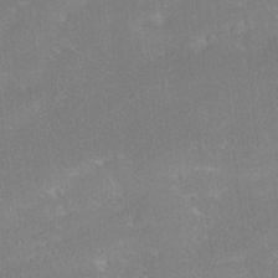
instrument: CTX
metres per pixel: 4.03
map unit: Ave
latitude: 18.1200
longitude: -137.3482
